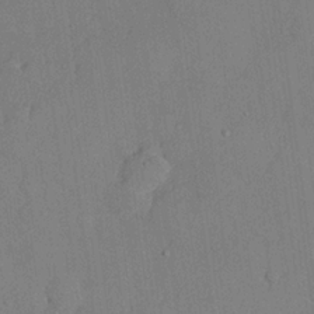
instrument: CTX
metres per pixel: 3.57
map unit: lHvf
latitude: 21.9528
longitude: 145.4454
